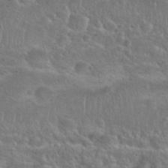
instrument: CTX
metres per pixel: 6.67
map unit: Hto
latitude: 25.0836
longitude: -50.1577
